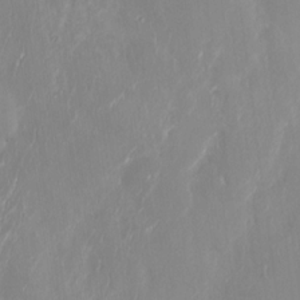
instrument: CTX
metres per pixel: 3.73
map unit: Ht
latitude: -14.6519
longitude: -41.6693
